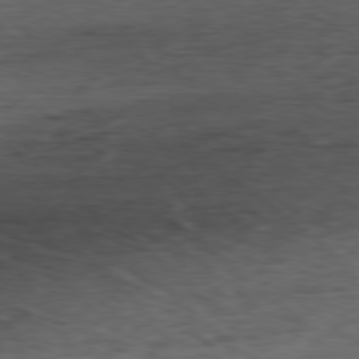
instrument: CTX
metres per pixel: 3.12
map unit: Ap
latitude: -79.9178
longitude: -70.6868
